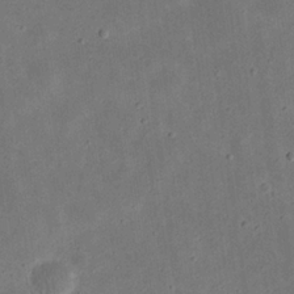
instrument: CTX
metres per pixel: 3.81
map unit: eHh
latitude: 23.8772
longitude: -68.9703
